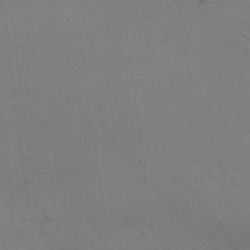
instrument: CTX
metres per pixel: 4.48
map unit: HNhu
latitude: 10.5924
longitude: 23.2376
